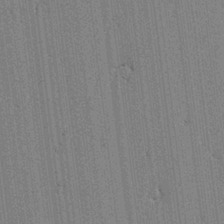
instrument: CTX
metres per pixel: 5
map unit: lAvf
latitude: -1.1998
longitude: -107.9528
